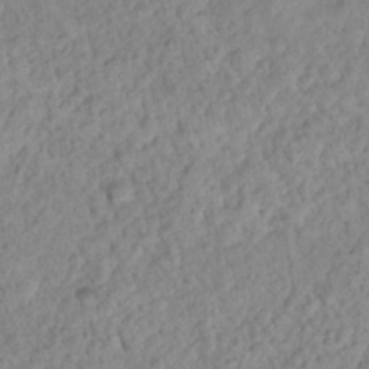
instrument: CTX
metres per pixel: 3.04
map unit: Nhu
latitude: 16.7246
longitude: -32.8947
